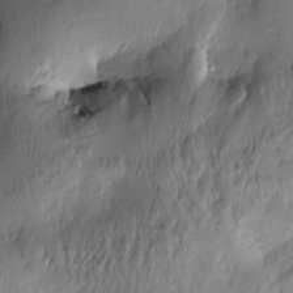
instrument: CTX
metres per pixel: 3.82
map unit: Htu
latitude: -2.6140
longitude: -177.5371
